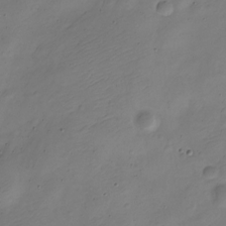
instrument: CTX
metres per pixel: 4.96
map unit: Nve
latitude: -22.7274
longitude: 106.0850
